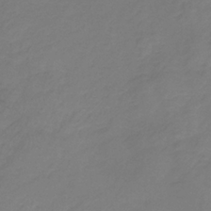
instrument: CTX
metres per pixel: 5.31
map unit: HNb
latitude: -34.0094
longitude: 60.9542
